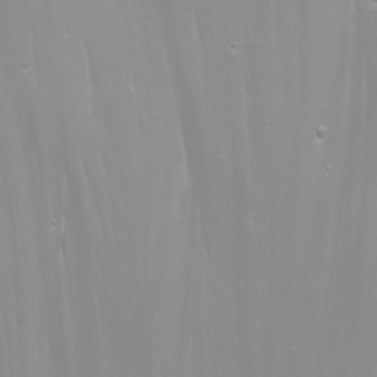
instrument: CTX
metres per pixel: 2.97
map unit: Nhu
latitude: -7.0108
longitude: -78.9703
